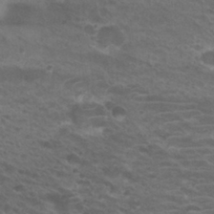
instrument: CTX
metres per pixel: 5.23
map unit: Hto
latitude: 26.2901
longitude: -29.3481
